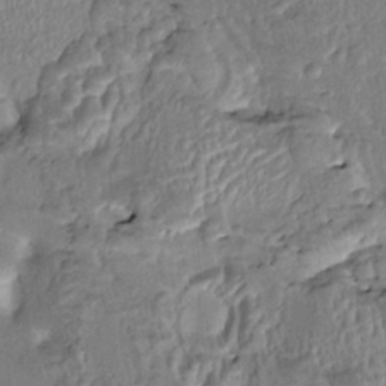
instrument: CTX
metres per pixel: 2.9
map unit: HNhu
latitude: 4.6490
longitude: 8.8219
